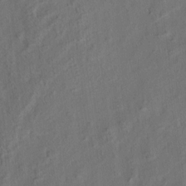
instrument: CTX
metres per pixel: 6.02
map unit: eHh
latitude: 6.1956
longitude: -77.0836
